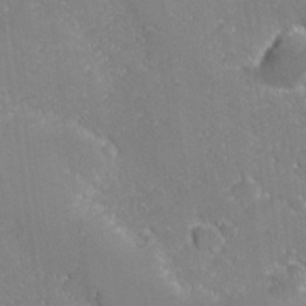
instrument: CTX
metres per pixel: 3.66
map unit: lHvf
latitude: 27.0270
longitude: 141.4265
